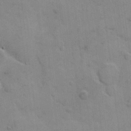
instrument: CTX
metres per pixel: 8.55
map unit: Hto
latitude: 5.8961
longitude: -62.1956
